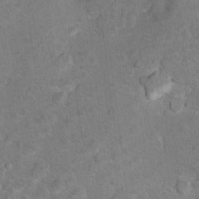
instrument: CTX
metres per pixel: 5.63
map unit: Hto
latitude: 8.2901
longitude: -30.0633
